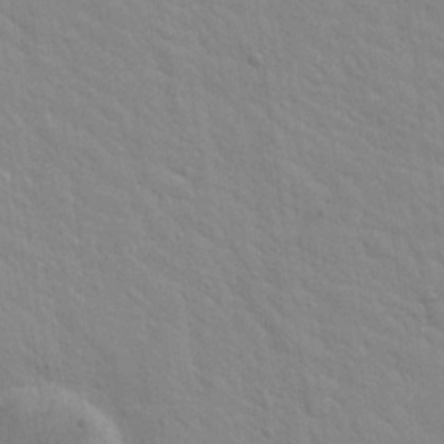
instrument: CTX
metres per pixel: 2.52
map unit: Hto
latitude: 20.0633
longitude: -54.3467
